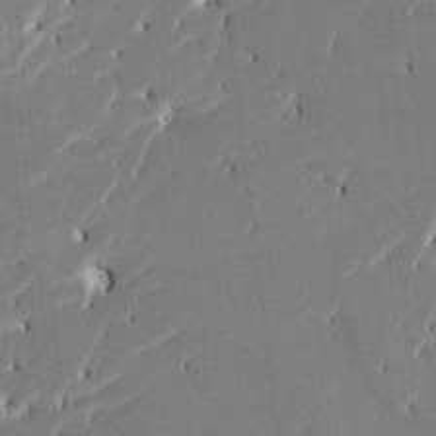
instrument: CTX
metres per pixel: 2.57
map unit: HNhu
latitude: 8.2145
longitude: -5.2726
